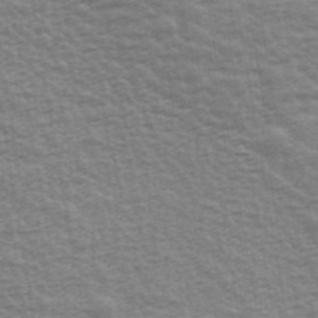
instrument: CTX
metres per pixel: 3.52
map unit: Ave
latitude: 42.6680
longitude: -113.3104
